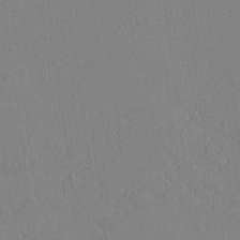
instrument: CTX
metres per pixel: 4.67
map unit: lAvf
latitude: 14.4979
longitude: -125.4993
